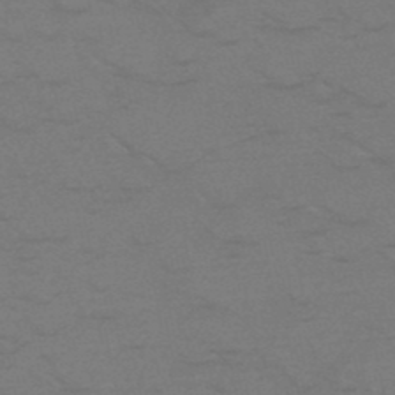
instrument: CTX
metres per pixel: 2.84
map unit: HNb
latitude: -50.2173
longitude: -47.2915
